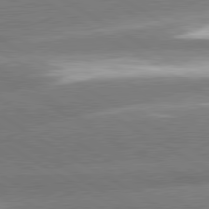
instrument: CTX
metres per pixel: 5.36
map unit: lApd
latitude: 80.3845
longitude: -154.8002
